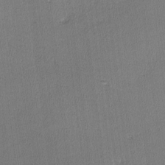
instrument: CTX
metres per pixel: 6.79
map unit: lHvf
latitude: -11.8045
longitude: -99.3859
